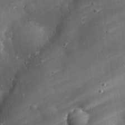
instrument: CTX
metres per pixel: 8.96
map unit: eHh
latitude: 24.4223
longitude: -90.7246
